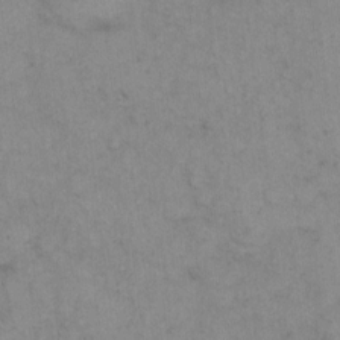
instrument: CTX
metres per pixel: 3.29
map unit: Hto
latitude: 6.3089
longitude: -62.1011
